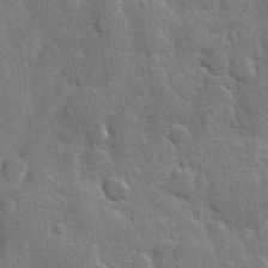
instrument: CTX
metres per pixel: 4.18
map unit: Hve
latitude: 25.5371
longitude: 149.3699
